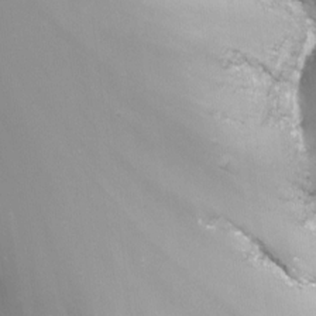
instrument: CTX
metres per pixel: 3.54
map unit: Nhu
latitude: -12.3495
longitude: -67.5182
